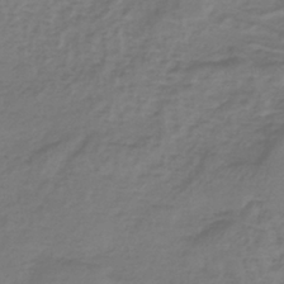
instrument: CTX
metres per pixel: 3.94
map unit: lHb
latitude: -38.6897
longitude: 63.6722
